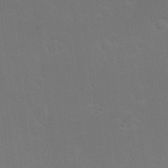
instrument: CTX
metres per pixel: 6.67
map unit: Nhu
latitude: 23.8583
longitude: -71.4237
